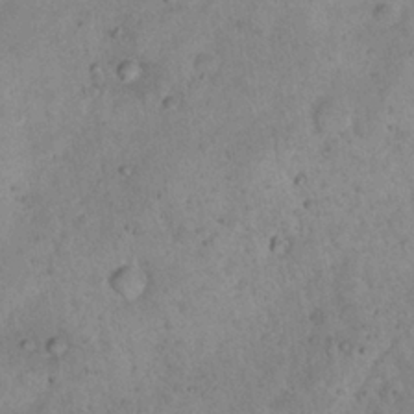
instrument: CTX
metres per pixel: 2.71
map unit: Nhu
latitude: 22.2900
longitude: -70.1389
